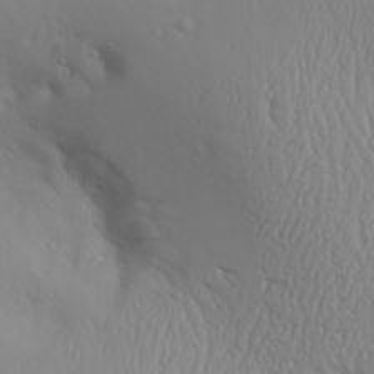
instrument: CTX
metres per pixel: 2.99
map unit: Aa
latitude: 28.7624
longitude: -133.2537
